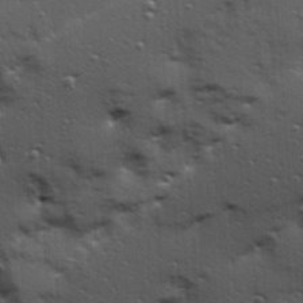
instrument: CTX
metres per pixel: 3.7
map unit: Hve
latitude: 24.5545
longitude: -96.4601
